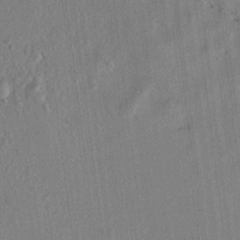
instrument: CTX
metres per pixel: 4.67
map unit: lAvf
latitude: 7.3104
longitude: 166.4629
